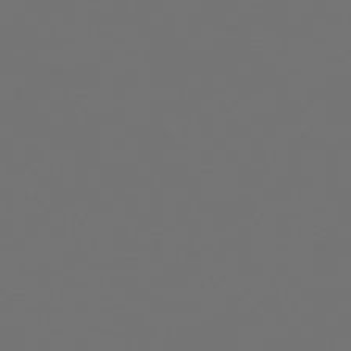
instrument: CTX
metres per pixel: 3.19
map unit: Hpe
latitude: -73.5777
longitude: 4.8975
